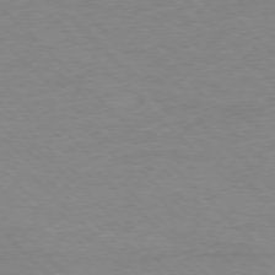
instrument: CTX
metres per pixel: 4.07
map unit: Ap
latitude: -77.5021
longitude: -86.9891
